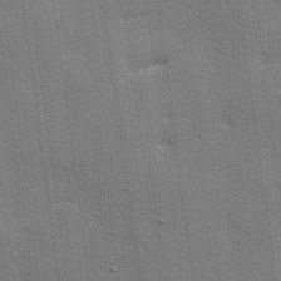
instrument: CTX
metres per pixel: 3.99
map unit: lHvf
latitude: 23.7638
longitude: 142.4251
